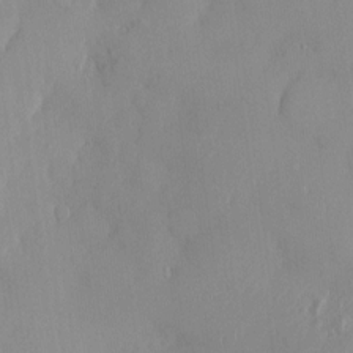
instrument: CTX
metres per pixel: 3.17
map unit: HNhu
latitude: -1.4833
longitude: -7.4048
